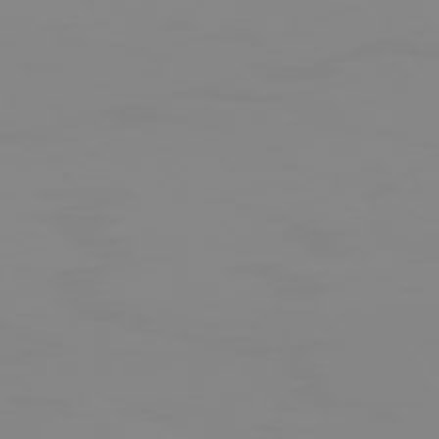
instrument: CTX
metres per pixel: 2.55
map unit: Hpe
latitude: 74.7057
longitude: -127.9906
